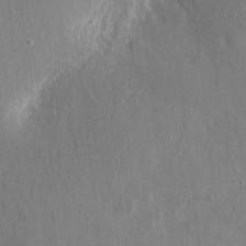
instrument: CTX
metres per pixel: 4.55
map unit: eHh
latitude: 9.8772
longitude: -70.7813
